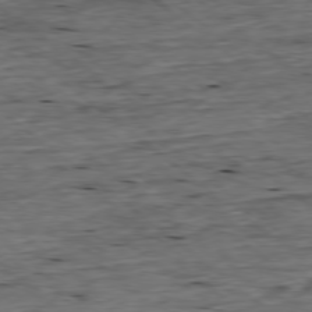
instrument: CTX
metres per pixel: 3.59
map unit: Ap
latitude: -78.7085
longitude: -87.8961
